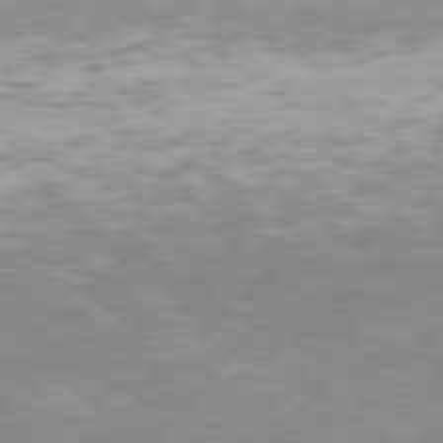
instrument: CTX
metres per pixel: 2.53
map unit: Hpe
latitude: 77.2726
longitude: -162.3657
